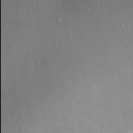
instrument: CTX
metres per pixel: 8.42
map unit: Aa
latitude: 29.1214
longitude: -145.9906
